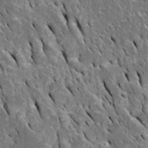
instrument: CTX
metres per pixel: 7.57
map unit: Htu
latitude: -0.4629
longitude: 149.1243
